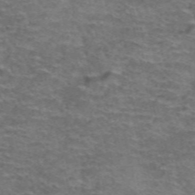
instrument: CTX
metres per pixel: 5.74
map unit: Hto
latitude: 38.4412
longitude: -41.6127
